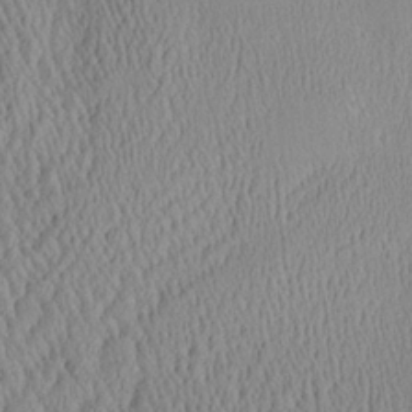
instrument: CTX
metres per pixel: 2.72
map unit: Aa
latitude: 25.5182
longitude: -135.5371
